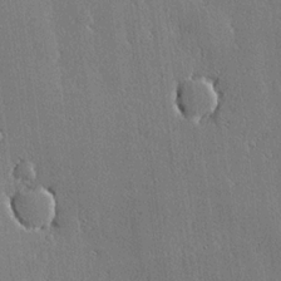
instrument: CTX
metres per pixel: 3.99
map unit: lHvf
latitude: 20.0633
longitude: 145.4643
